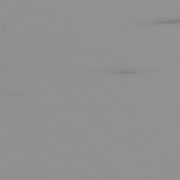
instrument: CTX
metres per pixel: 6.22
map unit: Ap
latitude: -79.0297
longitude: -71.9339
